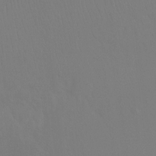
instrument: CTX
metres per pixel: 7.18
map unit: Ht
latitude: -8.3873
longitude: -32.4412
